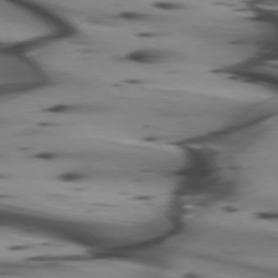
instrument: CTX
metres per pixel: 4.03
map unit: lApd
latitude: 74.6302
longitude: -64.7435
